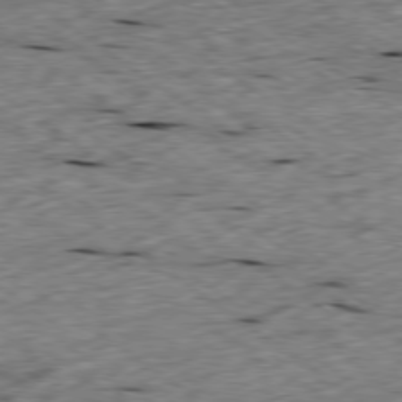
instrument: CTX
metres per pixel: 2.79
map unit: Ap
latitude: -79.3320
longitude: -87.6127
